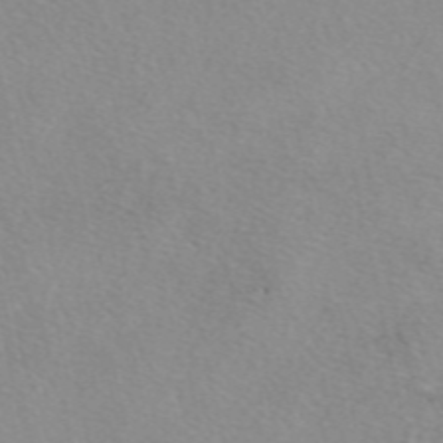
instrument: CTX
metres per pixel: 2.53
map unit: eAb
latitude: 49.0647
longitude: 106.7463
